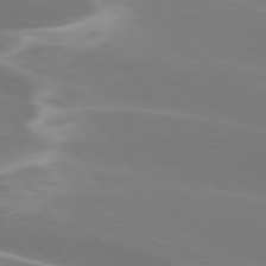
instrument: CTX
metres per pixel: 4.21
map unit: lApd
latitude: 75.5749
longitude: -63.0459
